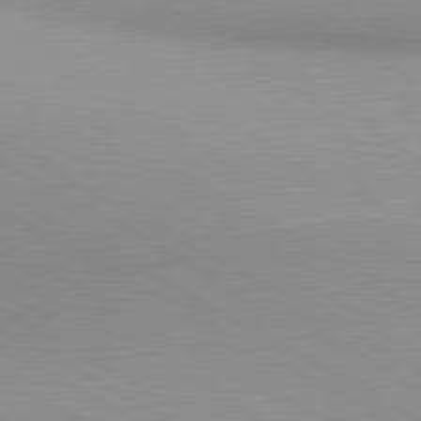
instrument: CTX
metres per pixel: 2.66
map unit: lApd
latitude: 80.7057
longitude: 135.9745
